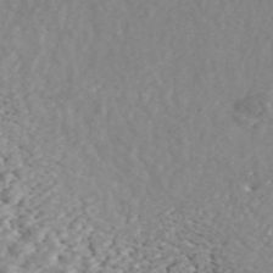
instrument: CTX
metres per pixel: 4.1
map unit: ANa
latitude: 45.4804
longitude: 28.3684
